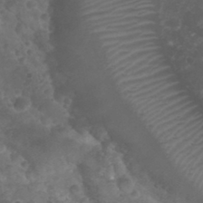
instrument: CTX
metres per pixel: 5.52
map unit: Nhu
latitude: 28.7435
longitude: -55.1214
